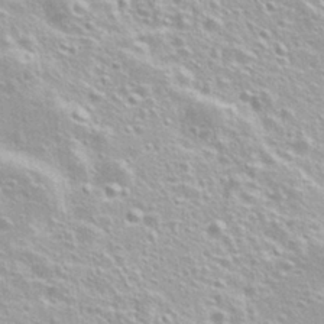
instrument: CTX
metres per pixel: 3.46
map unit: Nhu
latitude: 28.5546
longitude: -51.7449
